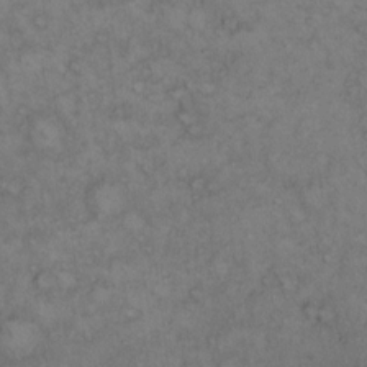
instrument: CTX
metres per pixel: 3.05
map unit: Hto
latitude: 12.2145
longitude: -57.4237
